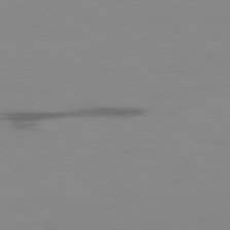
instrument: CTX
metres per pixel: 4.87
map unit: Ap
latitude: -77.8233
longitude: -66.4601
